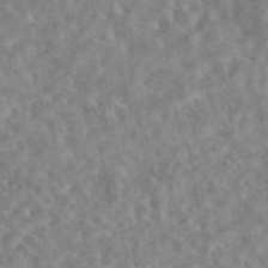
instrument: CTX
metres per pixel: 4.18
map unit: eAb
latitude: 44.5734
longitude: 116.0660
